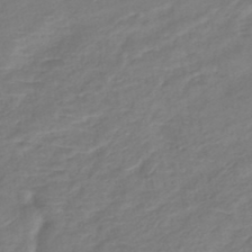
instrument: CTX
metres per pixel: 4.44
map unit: Nhe
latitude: -46.9352
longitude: 152.5573
